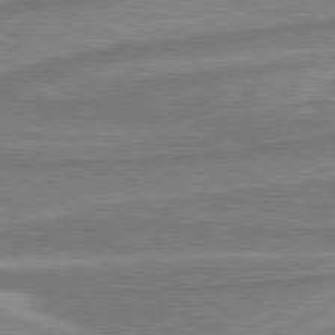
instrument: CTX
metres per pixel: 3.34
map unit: lApd
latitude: 80.5168
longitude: -177.1025
